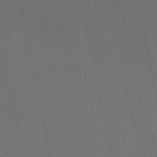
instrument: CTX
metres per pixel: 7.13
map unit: HNb
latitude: -53.3887
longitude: -42.5735
